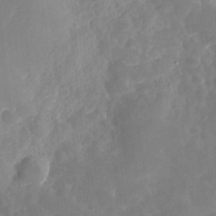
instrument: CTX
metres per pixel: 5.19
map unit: Nhu
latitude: -29.2943
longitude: -77.4048
